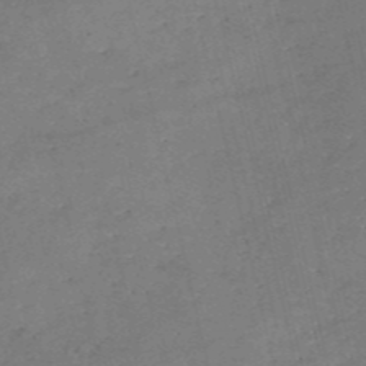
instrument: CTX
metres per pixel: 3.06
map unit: eHh
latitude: -55.0487
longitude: -91.2726
